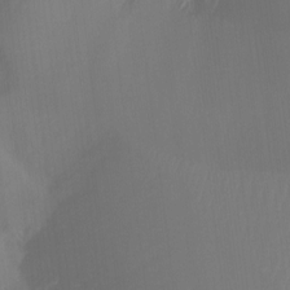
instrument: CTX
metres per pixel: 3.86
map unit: Nhu
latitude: -12.1417
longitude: -68.0255
